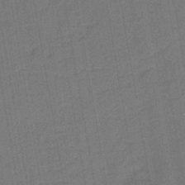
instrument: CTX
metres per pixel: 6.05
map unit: lHb
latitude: -43.5021
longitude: 62.9730
